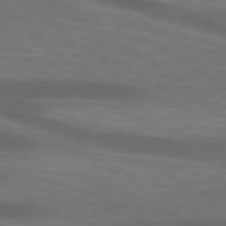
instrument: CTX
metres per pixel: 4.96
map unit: lApd
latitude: 73.9717
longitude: -52.2334
